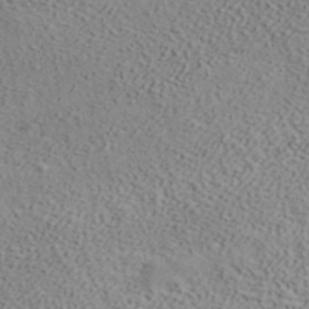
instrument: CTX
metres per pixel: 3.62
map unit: ANa
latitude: 39.0836
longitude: 21.3887
